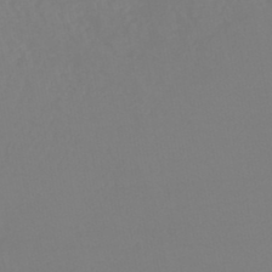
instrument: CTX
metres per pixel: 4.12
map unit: lHb
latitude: -45.1053
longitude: 72.1606
